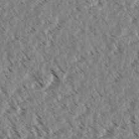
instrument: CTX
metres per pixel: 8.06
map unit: eHh
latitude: 35.1025
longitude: -139.4426
